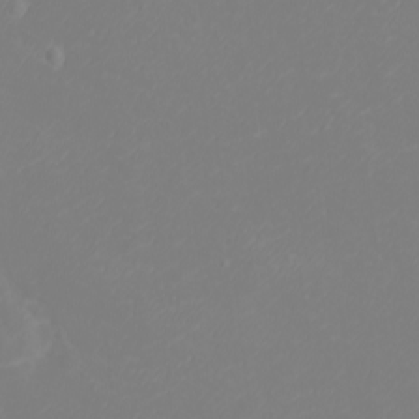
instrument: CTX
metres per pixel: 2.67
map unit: eHh
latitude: -3.2375
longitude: -75.2537
